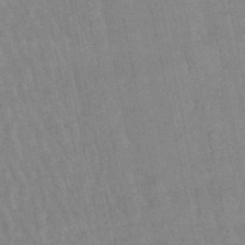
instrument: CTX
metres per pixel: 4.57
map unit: lHb
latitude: -48.8408
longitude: 74.8219
